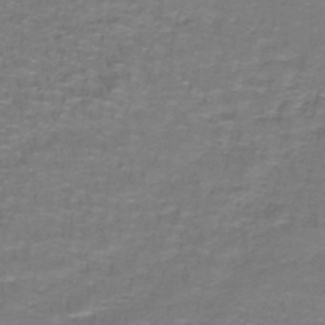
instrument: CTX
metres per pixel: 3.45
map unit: lHb
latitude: -42.1416
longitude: 55.5966
